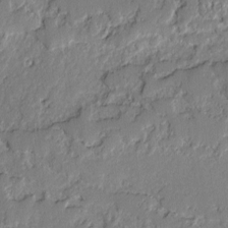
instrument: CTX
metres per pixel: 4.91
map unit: lAvf
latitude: -2.3873
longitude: -108.2333
